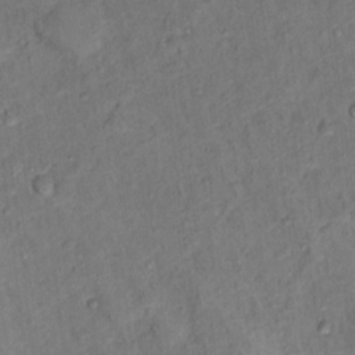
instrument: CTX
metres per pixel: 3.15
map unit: Ht
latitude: 14.7058
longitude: -37.4805
